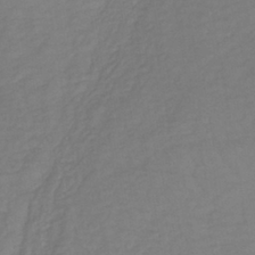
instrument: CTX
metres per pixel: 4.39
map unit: lHb
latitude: -38.3873
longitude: 70.9164
